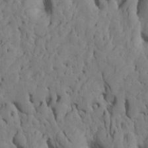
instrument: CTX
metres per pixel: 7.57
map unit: Htu
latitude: -7.4454
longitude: 144.8786
